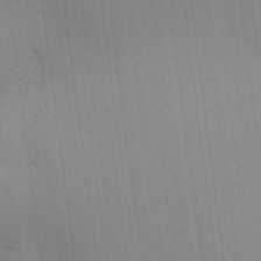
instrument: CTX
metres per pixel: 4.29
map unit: lAvf
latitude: 25.0080
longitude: -111.6505
